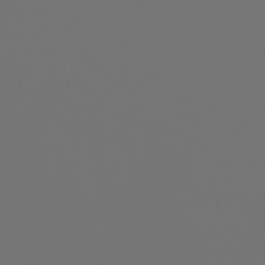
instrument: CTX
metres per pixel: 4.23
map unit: HNb
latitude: -47.1620
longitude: 56.5196
